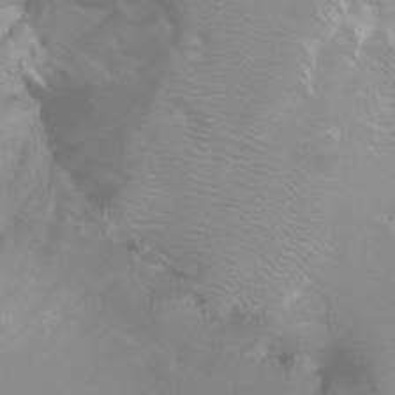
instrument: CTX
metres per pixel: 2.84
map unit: Aa
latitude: -6.4251
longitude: -72.3090
